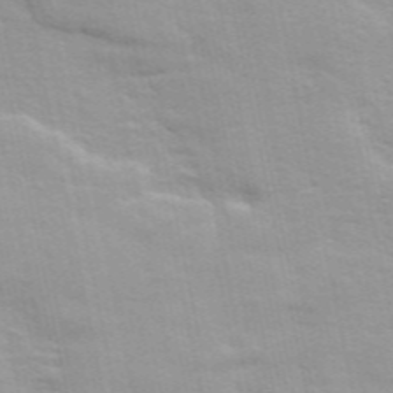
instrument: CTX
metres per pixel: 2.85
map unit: ANa
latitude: 48.8191
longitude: -76.9891
